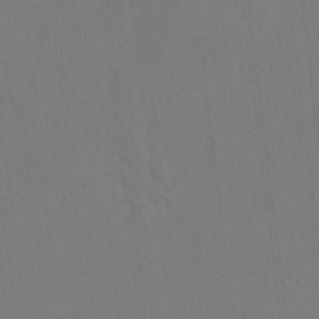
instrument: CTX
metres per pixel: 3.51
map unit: eHh
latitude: -8.2361
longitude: -69.1025
